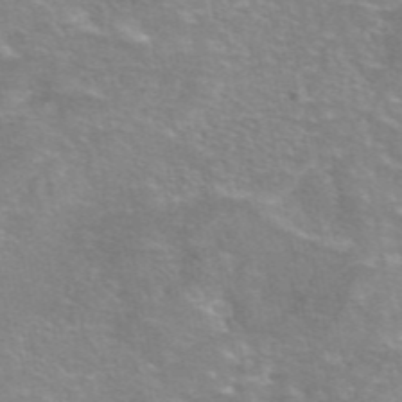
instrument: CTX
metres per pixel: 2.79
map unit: eAb
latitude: 46.2901
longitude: 102.4062
